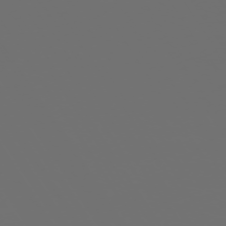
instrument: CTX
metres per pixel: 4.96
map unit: Hpe
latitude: -73.1998
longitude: 4.9730
